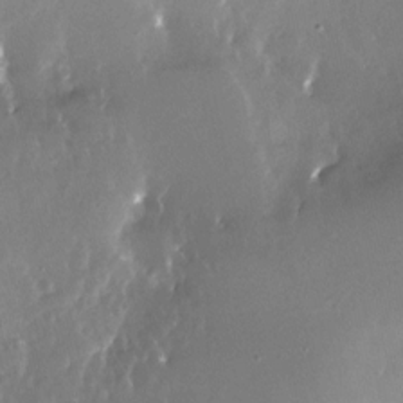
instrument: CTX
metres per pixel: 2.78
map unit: Nhe
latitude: -27.5210
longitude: -110.1578
